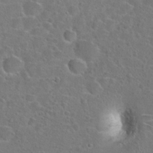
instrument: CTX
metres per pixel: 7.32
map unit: Hto
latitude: 23.7827
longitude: -46.6491
